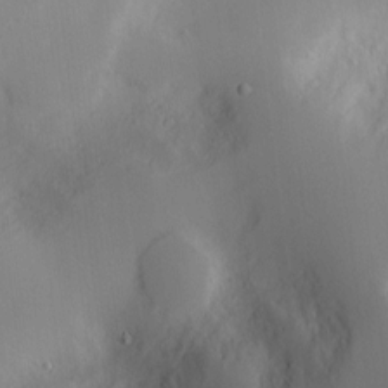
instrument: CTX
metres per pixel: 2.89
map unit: Nve
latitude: -8.9542
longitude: 175.8233
